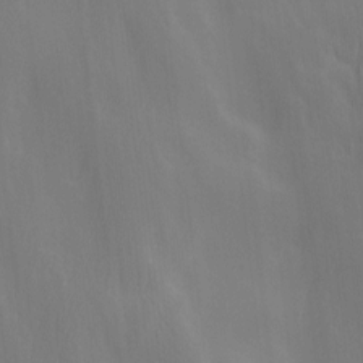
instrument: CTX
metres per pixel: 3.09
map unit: Ave
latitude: 13.3293
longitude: -104.9325
